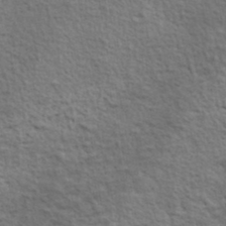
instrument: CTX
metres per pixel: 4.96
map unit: lHvf
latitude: 38.1200
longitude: -89.4238
